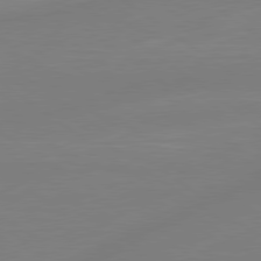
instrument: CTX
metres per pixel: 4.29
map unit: Hpe
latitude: 79.0837
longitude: -149.2726
